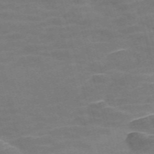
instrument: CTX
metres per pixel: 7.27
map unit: Nve
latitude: -57.7100
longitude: 65.7100
